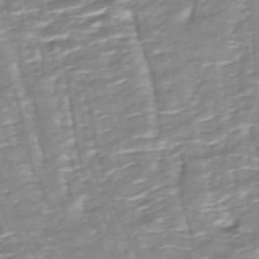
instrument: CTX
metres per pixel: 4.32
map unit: ANa
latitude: -44.5196
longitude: 104.8030
